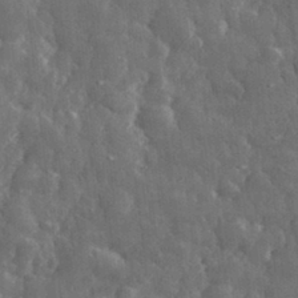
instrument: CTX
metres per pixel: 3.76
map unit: eHh
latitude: 32.1578
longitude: -71.8583
